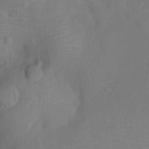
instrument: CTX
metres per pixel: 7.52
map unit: Ht
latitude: -9.3321
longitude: -22.9703
